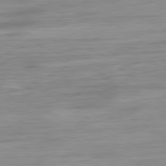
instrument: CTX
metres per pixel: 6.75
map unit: Ap
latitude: -81.1998
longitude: -95.1403
